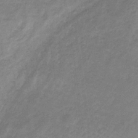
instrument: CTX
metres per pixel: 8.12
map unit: lHb
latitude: -31.7099
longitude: 66.8219
